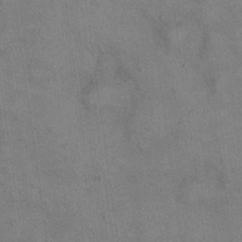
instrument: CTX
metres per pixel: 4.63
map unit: eHh
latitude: 21.8961
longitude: -61.3859
